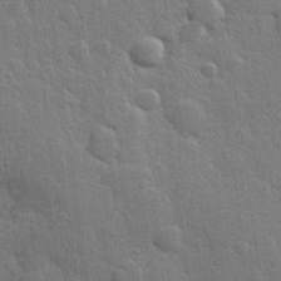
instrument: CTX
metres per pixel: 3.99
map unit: Hve
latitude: 25.8772
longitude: 149.6722
